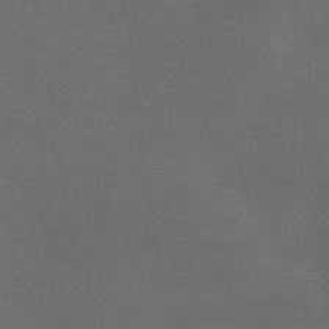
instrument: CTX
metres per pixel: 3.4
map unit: eAb
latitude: 50.9513
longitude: 112.7085
